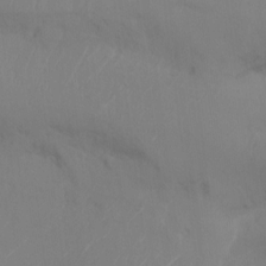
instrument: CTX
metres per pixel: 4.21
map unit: Ht
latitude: -14.7652
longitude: -50.0444
